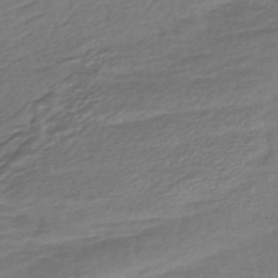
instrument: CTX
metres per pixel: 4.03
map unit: HNhu
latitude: -45.6533
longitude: 104.8786
